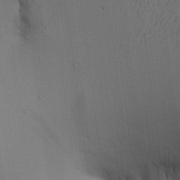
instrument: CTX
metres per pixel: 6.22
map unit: Aa
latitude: 25.8583
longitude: -129.7827
